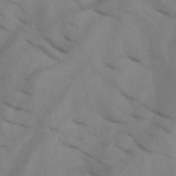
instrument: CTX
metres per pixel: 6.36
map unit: HNb
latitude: -44.6896
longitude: -41.4237
